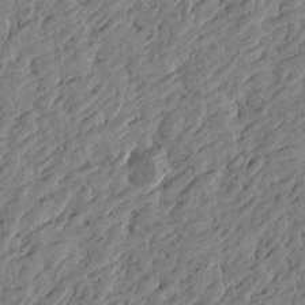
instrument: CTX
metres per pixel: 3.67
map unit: Htu
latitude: -3.8422
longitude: -179.1970
